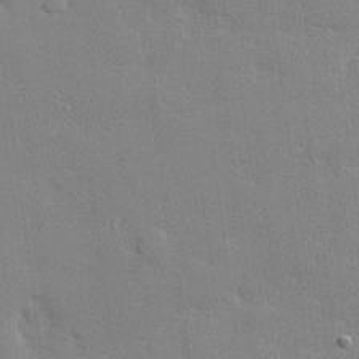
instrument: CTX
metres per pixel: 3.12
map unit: lHvf
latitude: 24.5167
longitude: 142.7085
